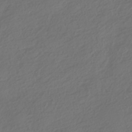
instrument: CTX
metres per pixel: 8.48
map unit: HNhu
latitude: -42.0849
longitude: 106.2740
